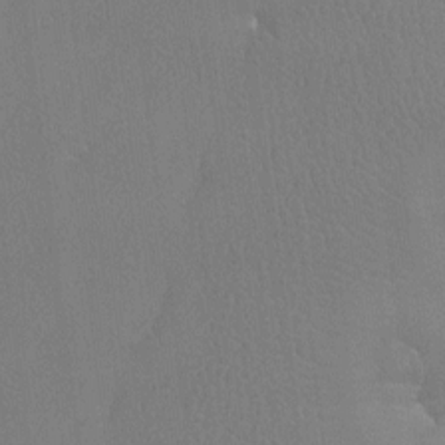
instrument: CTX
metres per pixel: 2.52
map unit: Htu
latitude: -7.1620
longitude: -34.1955
